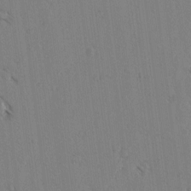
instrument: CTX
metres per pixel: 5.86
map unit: lAvf
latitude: -4.8975
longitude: -114.7246
